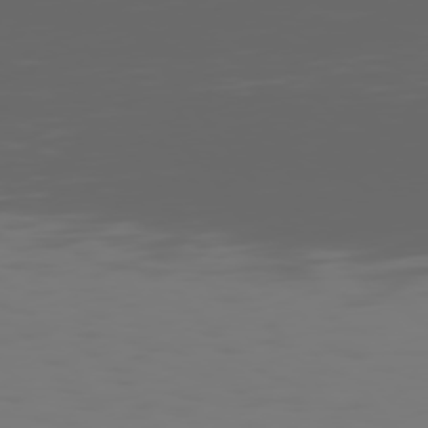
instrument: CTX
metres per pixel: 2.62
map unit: Hpe
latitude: 75.1025
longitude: -126.9892
